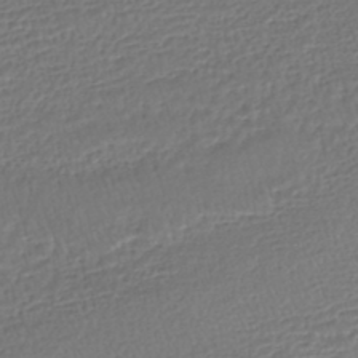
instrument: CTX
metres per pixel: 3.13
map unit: HNhu
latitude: -45.9367
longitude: 103.0486
